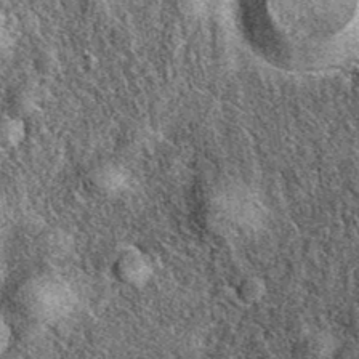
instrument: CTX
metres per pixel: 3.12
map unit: eAb
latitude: 39.1592
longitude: 108.7085
